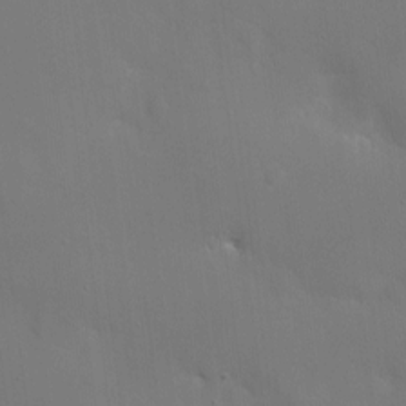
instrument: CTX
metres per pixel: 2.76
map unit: eHh
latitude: 5.1781
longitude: -69.1025
